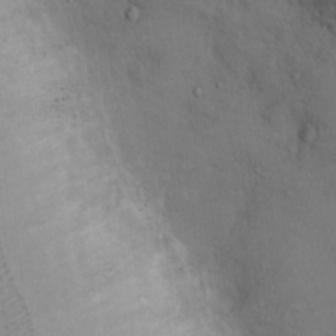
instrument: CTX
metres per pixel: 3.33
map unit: Ht
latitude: -2.6140
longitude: -15.0648
